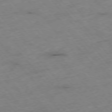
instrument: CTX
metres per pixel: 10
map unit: Hpe
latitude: -76.5763
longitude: -18.4601
